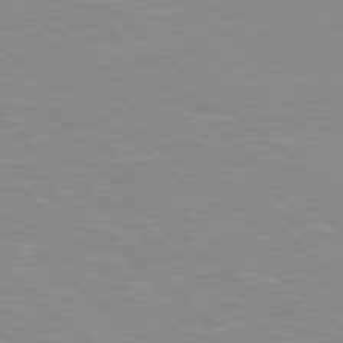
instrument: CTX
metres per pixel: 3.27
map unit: Hpe
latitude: 78.0255
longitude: -140.6868
